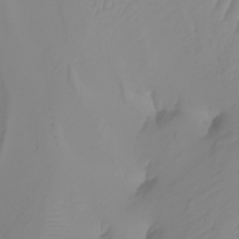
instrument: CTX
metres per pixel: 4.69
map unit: Nhu
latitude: -5.7666
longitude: -93.8772
